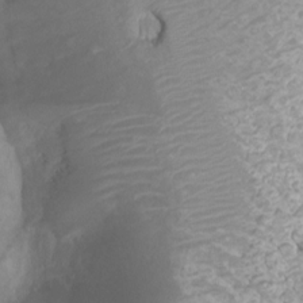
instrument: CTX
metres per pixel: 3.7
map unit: Htu
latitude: 3.4426
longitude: -21.6505
